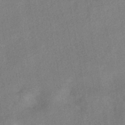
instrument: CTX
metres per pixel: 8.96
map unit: HNhu
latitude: -41.1809
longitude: 91.6344
